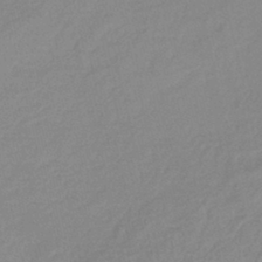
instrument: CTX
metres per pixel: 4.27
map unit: lHb
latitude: -41.1431
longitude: 76.0661
